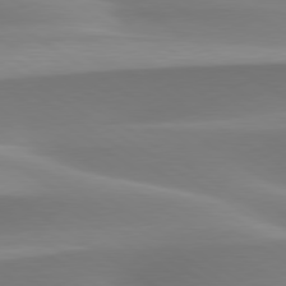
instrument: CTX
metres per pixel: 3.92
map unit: lApd
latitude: 79.6883
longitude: -92.8002
